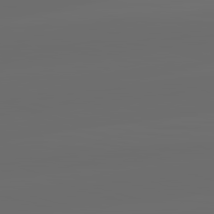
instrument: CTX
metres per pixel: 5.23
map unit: lApd
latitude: 83.7638
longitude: -130.1389
